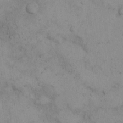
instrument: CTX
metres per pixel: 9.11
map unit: Hto
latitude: 7.9717
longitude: -59.4049
